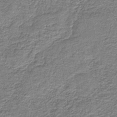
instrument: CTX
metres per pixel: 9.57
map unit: HNb
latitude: -38.7652
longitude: 50.7841
